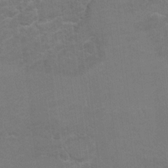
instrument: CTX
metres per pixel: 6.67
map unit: Hto
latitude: 9.1025
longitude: -35.6694
